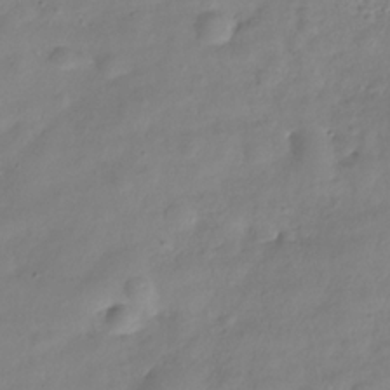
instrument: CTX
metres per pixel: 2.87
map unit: Hve
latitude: -29.4643
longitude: 94.7274
